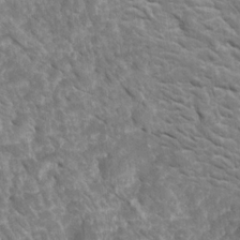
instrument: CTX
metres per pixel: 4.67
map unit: Htu
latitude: 2.5168
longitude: 142.2739
